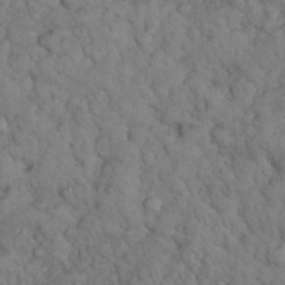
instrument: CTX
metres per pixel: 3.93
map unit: eHh
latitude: 33.3482
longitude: -66.9324
